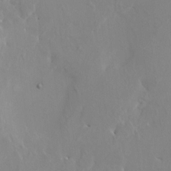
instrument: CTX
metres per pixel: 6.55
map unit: HNhu
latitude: 7.6316
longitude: -1.8016
